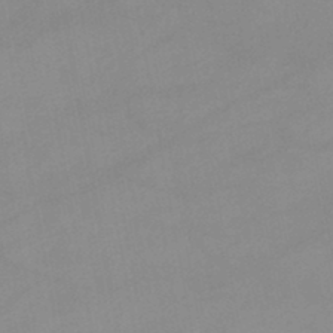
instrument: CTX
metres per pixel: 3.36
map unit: lHb
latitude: -44.7652
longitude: 67.2376
